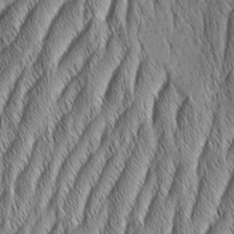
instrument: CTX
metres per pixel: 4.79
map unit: Aa
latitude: 6.5546
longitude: -130.9136
